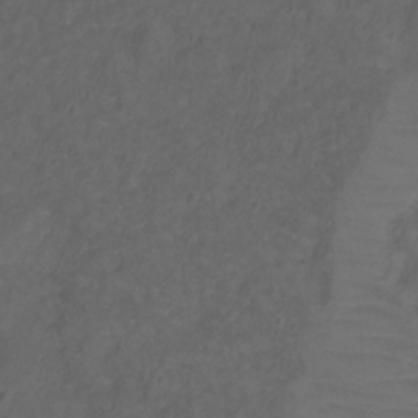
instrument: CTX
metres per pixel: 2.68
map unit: Ht
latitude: 1.8583
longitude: -33.8772
